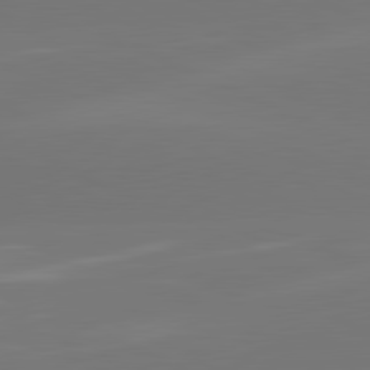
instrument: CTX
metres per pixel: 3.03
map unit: lApd
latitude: 81.5749
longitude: -164.5924
